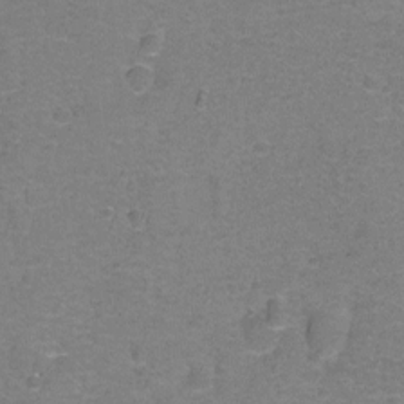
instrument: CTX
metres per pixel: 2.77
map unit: Hto
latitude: -1.5588
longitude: -34.1011
